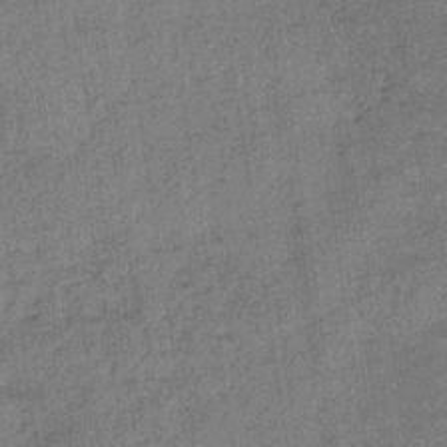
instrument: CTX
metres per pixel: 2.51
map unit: lHb
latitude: -35.9556
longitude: 64.2929
